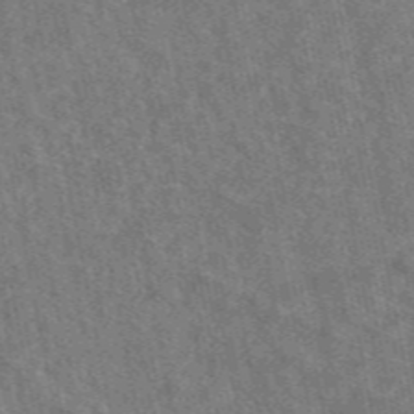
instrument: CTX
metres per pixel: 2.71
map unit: eAb
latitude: 48.9325
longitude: 117.0108
